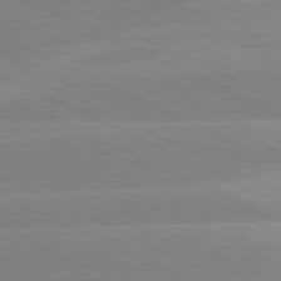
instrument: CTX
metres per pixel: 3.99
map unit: lApd
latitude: 81.1403
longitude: -128.3089
